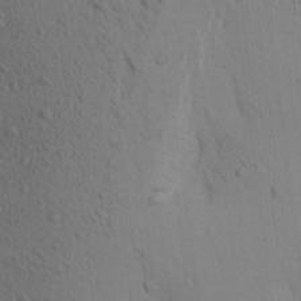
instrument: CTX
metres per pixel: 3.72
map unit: Aa
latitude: 19.0458
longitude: -149.1214
